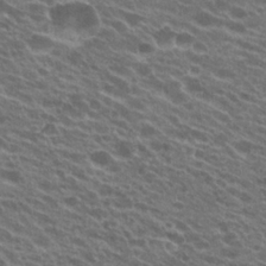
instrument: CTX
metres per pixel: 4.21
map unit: Hto
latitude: 23.2159
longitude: -38.2145
